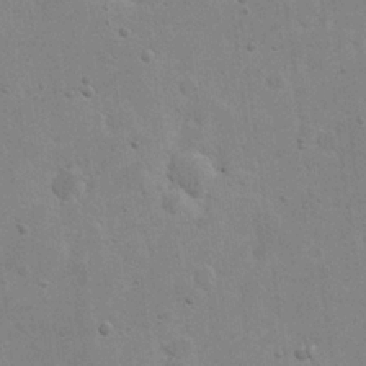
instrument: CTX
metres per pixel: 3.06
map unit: eHh
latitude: 21.3860
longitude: -68.5924
